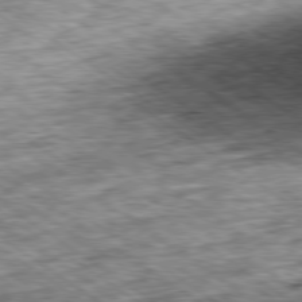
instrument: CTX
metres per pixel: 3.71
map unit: Ap
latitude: -79.6533
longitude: -75.6883
